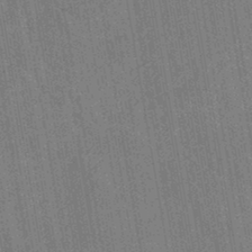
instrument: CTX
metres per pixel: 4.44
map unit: HNb
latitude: -44.2551
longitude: -37.9150
